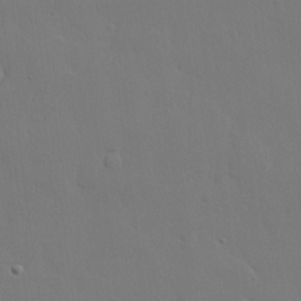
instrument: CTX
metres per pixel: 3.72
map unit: lHvf
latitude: 21.4238
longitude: 145.8611
